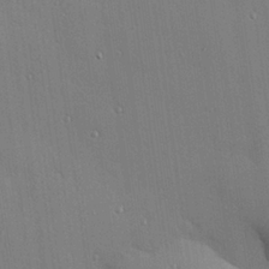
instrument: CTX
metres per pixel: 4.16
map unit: Hve
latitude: 26.3089
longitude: -90.4034
